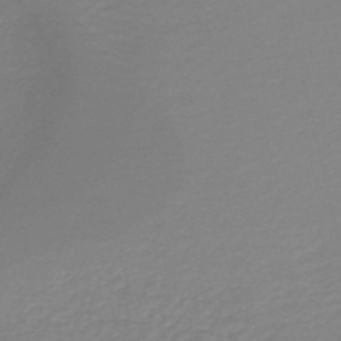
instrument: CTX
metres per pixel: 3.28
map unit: lHb
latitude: -46.3684
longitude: 64.5763
